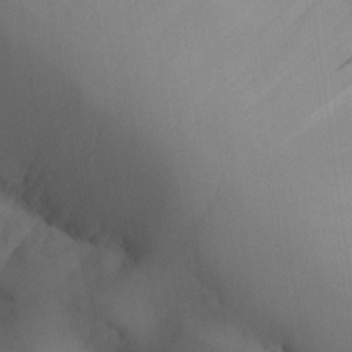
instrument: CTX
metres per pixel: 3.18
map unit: Aa
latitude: 26.6113
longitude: -132.4979
